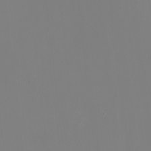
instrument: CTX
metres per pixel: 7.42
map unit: Nhu
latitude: -9.0486
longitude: -84.4601
